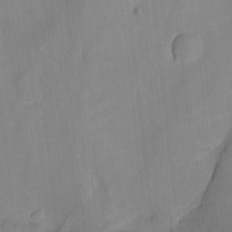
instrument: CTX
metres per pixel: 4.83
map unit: Nhu
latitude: -14.1228
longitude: -54.3467
